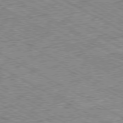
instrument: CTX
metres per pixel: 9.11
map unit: Ap
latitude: -80.3495
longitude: -85.2159
